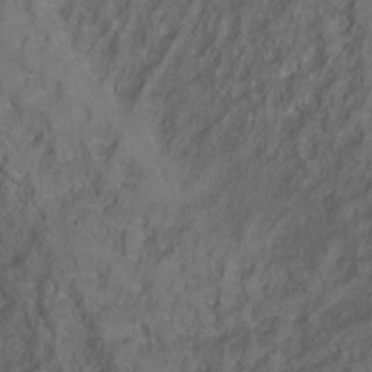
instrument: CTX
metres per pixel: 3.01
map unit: Ht
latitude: 0.6679
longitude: -33.1214
